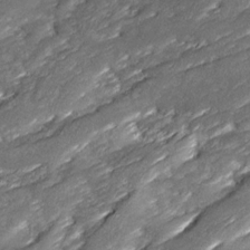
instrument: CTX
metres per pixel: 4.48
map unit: Ave
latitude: 17.0836
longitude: -136.1767
